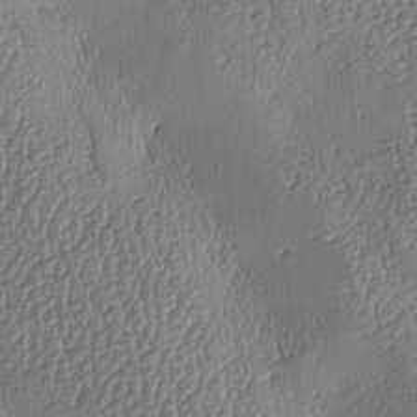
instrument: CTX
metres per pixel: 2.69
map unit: lAa
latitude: -8.4062
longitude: -128.8380
